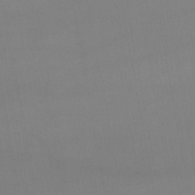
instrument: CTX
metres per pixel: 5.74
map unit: lHb
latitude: -45.7100
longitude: 75.0487
